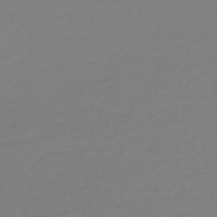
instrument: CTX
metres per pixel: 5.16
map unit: lHb
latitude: -45.7289
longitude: 59.3131
